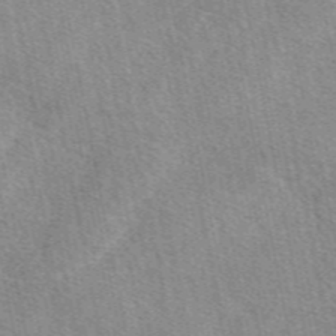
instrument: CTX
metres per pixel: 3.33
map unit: eAb
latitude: 49.8772
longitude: 119.9745
